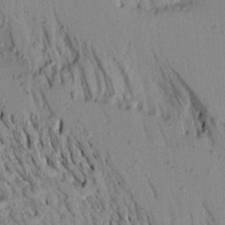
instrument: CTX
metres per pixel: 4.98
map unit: Aa
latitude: 20.4412
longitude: -149.4993
